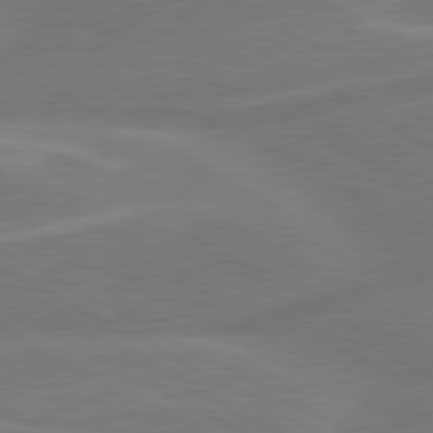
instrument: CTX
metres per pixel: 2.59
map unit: lApd
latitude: 80.4979
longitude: 128.4629
